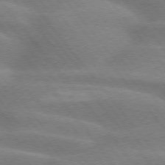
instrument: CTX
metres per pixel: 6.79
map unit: lApd
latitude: 74.8569
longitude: -58.6868
